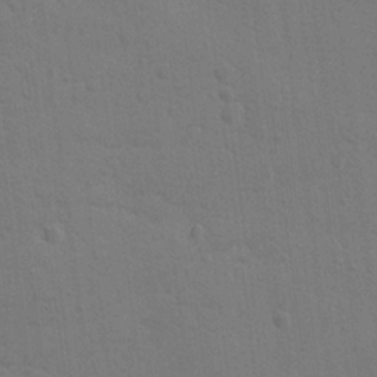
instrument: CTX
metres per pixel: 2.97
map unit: lAvf
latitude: -9.4454
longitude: -120.1011
